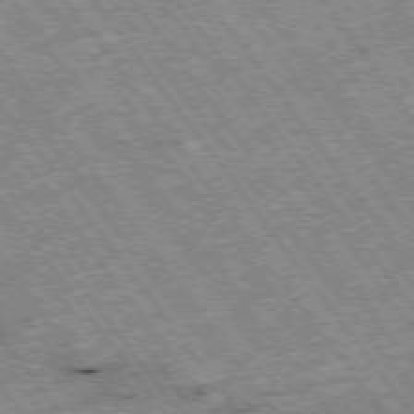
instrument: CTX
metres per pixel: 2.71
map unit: Hpe
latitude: -75.3888
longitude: -21.1403
